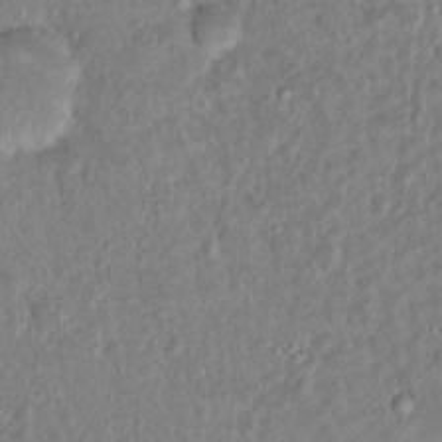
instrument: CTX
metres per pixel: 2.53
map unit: Nhu
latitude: 16.3656
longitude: -30.8002
